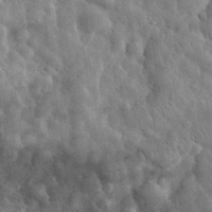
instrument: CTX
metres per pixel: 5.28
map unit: eHh
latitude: 31.9151
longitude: -73.2159
